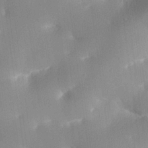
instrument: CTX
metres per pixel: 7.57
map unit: lHvf
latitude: 24.4412
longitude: 140.7841
